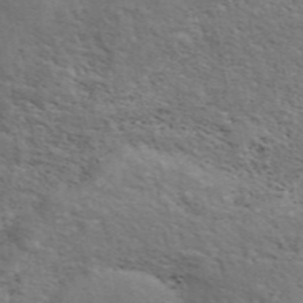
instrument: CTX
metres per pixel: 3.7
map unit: ANa
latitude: 48.4034
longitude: -74.8191
